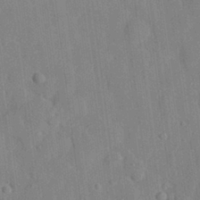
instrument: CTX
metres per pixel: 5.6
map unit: eHh
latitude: 28.1011
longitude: -76.9324
